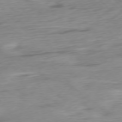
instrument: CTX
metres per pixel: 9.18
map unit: Ap
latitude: -76.7841
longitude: -78.4223
